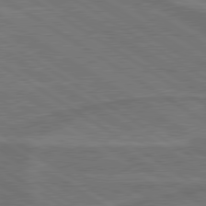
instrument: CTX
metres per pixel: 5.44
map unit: lApd
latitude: 79.9528
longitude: 165.5966
